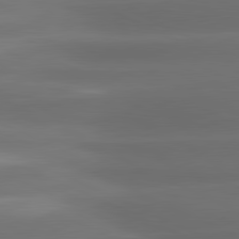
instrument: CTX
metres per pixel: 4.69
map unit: lApd
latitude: 81.1970
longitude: -142.7246
